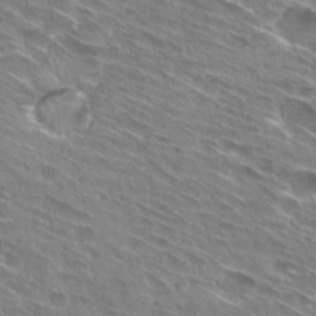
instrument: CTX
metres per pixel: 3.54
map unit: Hto
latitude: 28.7246
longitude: -44.6868
